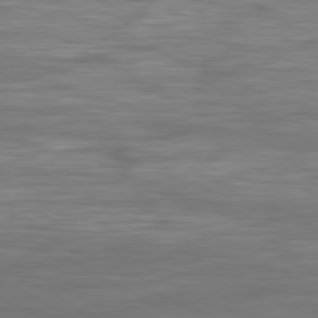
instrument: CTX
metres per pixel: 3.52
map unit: Hpe
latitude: -80.8030
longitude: 18.5196
